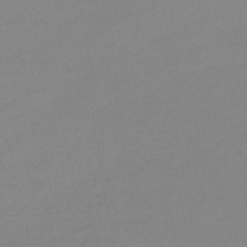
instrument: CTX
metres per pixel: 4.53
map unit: eHb
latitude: -45.1809
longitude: 85.5966
